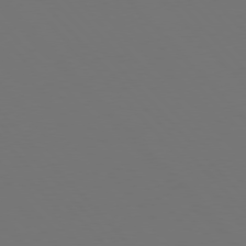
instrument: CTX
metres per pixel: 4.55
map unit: Hpe
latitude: 76.5734
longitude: -169.1781
